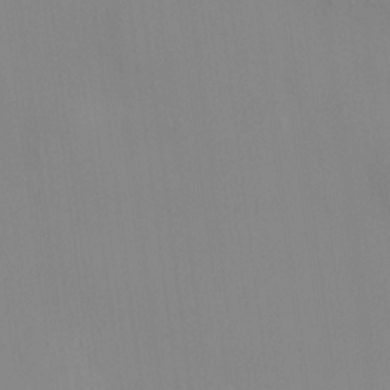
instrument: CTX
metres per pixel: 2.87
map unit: HNhu
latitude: 11.9150
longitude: 9.8611
